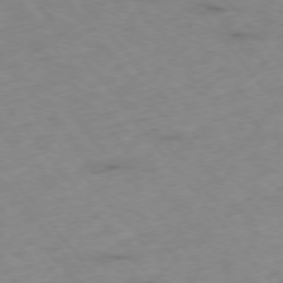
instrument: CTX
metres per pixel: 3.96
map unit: Hpe
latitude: -76.1795
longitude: -18.7246
